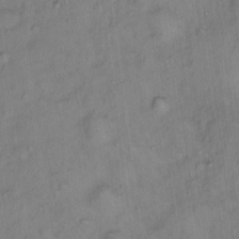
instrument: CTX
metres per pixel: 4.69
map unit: Hto
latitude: 15.2915
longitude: -39.9717
